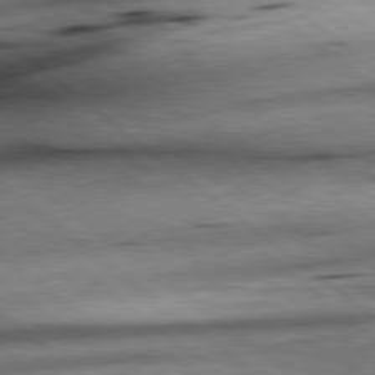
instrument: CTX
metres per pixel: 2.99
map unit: lApd
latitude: 79.0270
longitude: -140.7624
